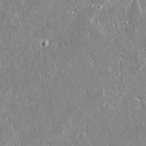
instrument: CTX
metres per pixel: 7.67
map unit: lAvf
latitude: 14.7247
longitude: -129.1970
